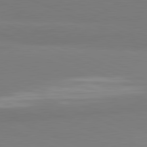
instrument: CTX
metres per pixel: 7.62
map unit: lApd
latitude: 81.8394
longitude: 177.4265
